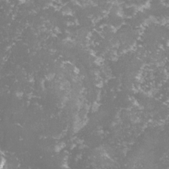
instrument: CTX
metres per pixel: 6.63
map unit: lHvf
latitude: -15.0298
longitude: -98.7624
